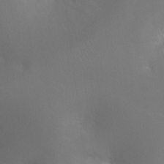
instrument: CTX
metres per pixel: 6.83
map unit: Ht
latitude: -11.3699
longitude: -45.0269
